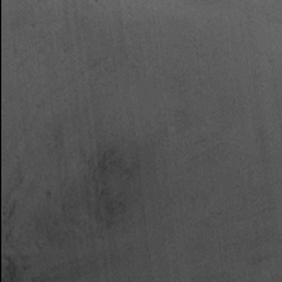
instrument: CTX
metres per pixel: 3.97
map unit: Ht
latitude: -3.6721
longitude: -13.9906
